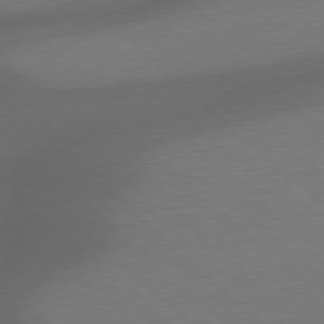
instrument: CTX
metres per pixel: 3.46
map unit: Hpe
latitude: 77.7827
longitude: -150.2144
